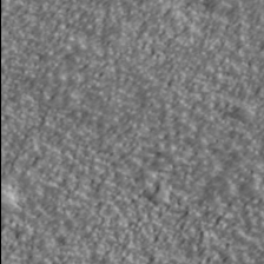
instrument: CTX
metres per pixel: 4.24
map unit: Ave
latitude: 42.2712
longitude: -113.9906
